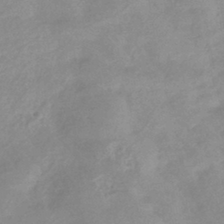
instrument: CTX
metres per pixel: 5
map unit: HNhu
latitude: -42.0849
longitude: 90.8786
